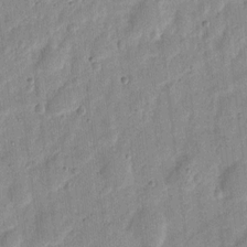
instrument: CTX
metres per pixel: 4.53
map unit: eHh
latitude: 7.5938
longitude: -71.4804
